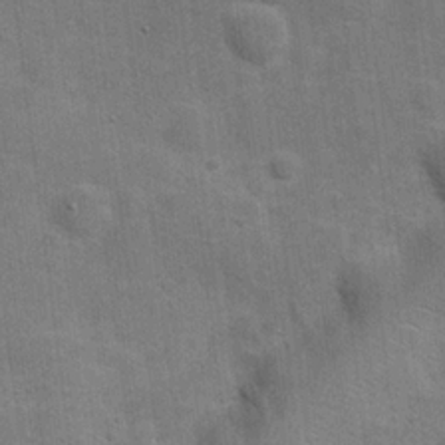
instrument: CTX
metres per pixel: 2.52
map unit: Hve
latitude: 18.6112
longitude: 151.8989
